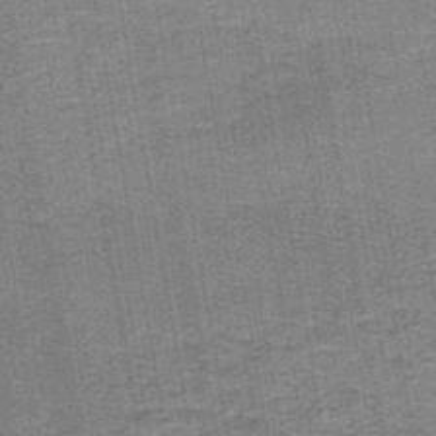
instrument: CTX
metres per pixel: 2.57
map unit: lHb
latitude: -42.9541
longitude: 55.1998
